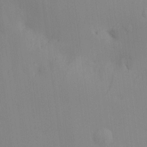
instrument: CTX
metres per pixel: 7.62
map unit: Nve
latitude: -7.2754
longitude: 175.4265
